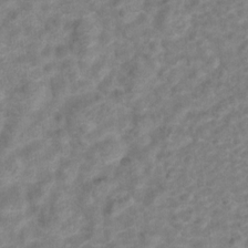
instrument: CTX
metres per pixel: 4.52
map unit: Hto
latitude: 6.9514
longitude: -31.5371
